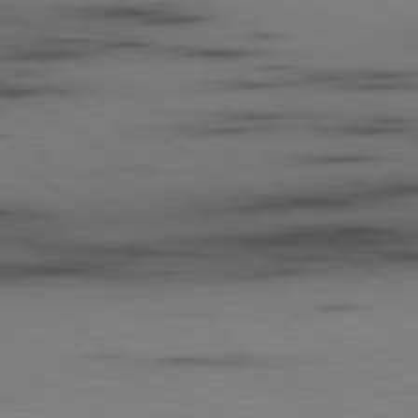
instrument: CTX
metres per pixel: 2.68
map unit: lApd
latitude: 79.8961
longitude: 159.3887
